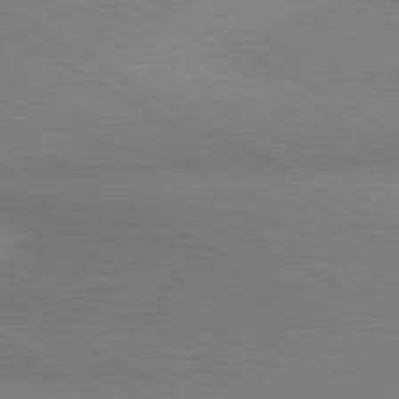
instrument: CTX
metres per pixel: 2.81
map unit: lApd
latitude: 80.5168
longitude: 130.4629
